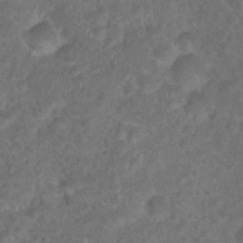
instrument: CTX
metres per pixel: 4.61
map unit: Hto
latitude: 18.0255
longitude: -40.8569
